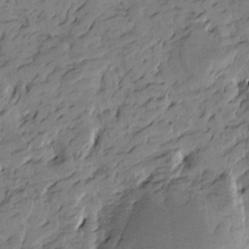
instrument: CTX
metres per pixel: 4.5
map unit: Htu
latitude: -4.7652
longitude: -177.2159
